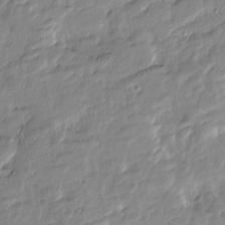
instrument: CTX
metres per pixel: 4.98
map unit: Htu
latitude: -6.1417
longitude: 174.4817
